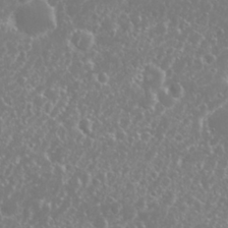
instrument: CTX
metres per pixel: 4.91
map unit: Nhu
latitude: 26.1956
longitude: -60.2522
